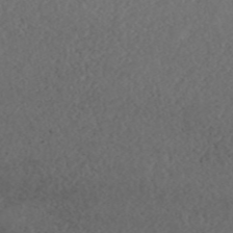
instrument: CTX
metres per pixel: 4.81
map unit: ANa
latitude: 44.7435
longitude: 37.4265
